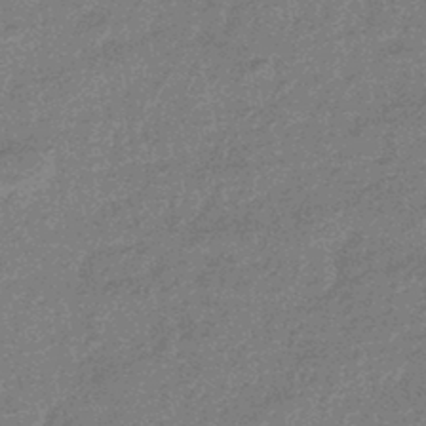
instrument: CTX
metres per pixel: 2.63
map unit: eHb
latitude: -44.8408
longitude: 88.6707
